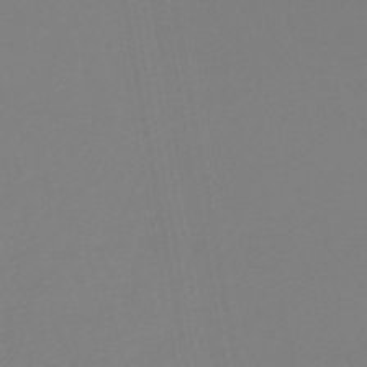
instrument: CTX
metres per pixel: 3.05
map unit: lHb
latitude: -45.7289
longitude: 73.9367
